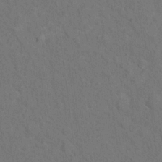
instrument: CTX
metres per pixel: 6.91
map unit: Hto
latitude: 15.1970
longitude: -36.1389
